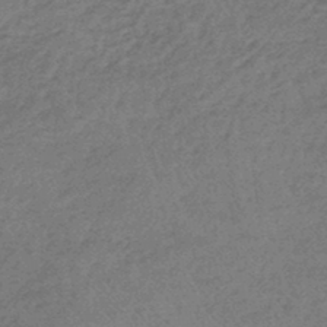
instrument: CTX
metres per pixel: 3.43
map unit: lHb
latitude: -44.4440
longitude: 70.5385
